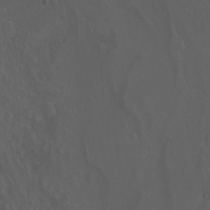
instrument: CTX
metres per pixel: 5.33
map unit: Ht
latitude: -3.3131
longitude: -60.1578
